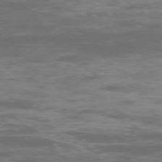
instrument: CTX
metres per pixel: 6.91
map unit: Ap
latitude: -75.9367
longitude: -68.0444
